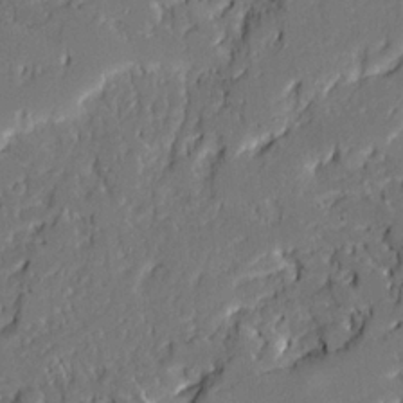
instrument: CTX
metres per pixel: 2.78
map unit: Ave
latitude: 20.1578
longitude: -128.3467
